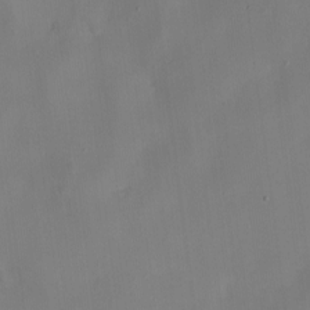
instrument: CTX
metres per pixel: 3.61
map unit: Nhu
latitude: -8.3117
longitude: -85.6316
